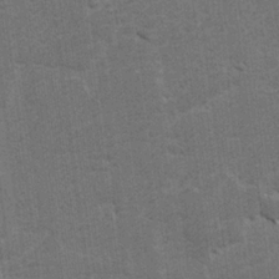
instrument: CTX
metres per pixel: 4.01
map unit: lAvf
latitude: -5.1620
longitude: -114.4412
